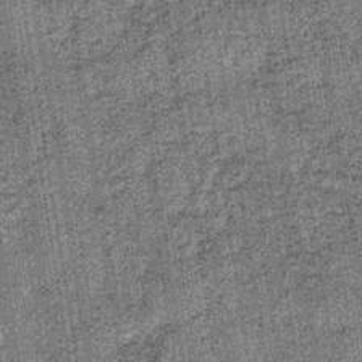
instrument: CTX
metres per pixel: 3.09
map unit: lHb
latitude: -38.0850
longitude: 64.7841
